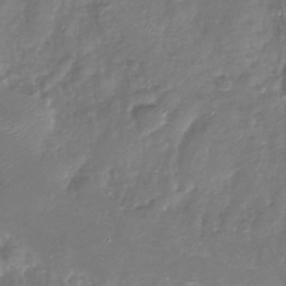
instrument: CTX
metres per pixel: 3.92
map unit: Nhu
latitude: -26.6329
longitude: -57.1970
